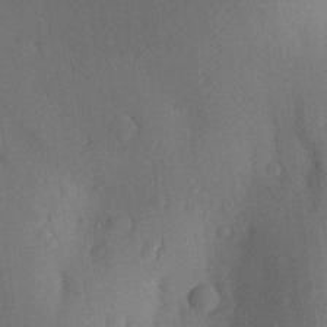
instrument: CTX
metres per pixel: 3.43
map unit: Aa
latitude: 25.7638
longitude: -148.0633
